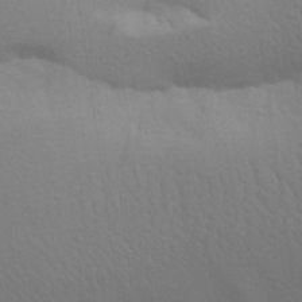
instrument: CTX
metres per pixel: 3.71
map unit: Aa
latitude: 28.4034
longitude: -144.5168
